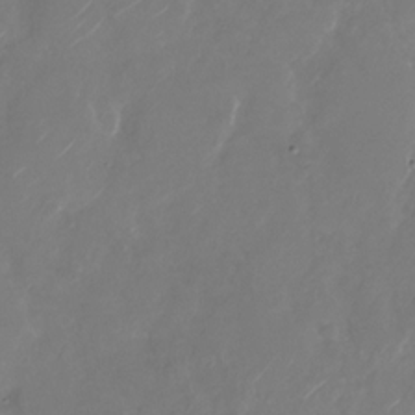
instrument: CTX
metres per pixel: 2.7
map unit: Nhu
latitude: -28.0283
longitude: -72.2523
